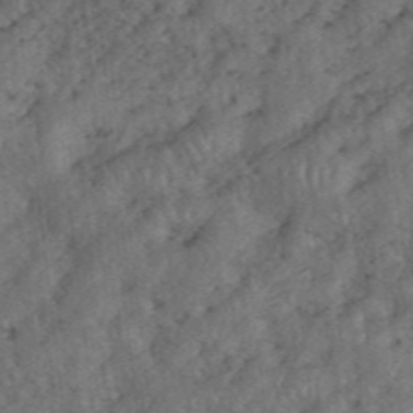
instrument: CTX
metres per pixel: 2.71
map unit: eHh
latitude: 39.0647
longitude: -55.9150
